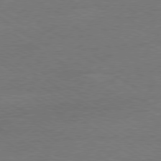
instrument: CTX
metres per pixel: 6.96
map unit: Ap
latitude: -80.0850
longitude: -87.4615
